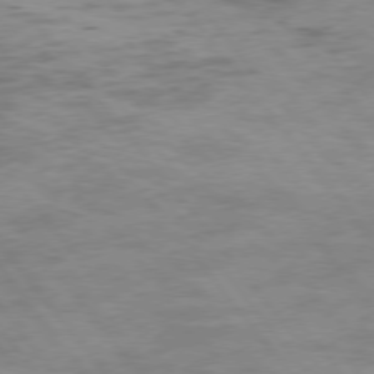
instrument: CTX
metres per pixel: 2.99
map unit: Hpe
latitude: 75.1592
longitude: -143.9906
